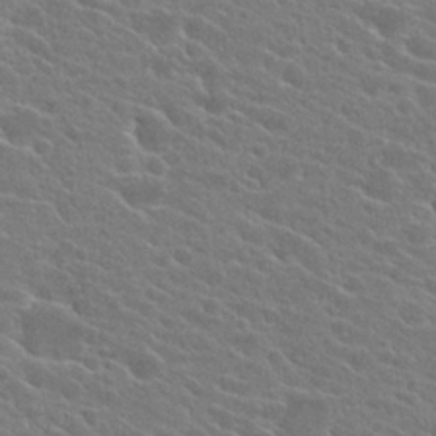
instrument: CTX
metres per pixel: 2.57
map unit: Hto
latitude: 24.4978
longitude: -40.7246
